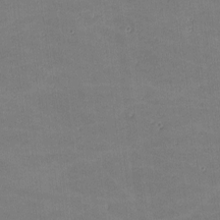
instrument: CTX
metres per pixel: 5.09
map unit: lHvf
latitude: -11.1431
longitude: -104.1389
